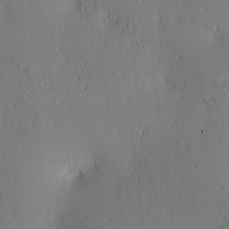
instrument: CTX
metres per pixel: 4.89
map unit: lAa
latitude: 3.4237
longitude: -117.7828
